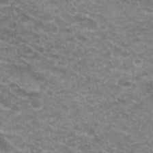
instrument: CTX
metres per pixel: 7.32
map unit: Hto
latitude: 20.1767
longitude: -36.7813
